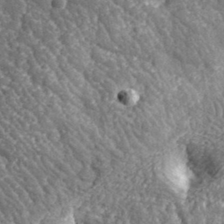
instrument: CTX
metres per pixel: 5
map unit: lHvf
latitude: 36.1200
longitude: -87.6505
